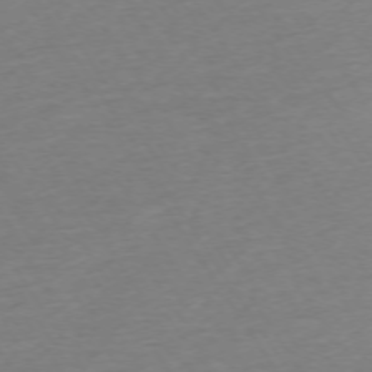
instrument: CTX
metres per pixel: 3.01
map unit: Ap
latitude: -73.8422
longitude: -85.9150
